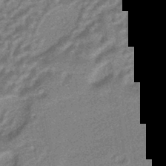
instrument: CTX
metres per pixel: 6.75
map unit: HNhu
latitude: -43.3131
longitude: 90.9353
